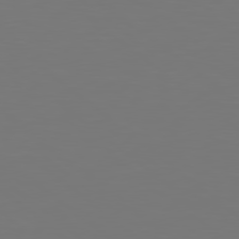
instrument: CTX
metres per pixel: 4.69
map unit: Hpe
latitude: 78.7435
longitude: -138.3467
